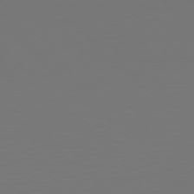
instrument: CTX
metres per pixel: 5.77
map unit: Hpe
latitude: 77.6882
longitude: -177.1403
